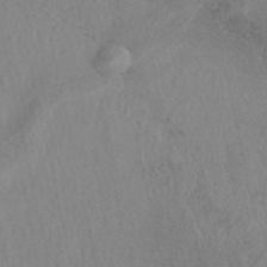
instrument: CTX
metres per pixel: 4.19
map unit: eAb
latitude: 40.9324
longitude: 109.2187
